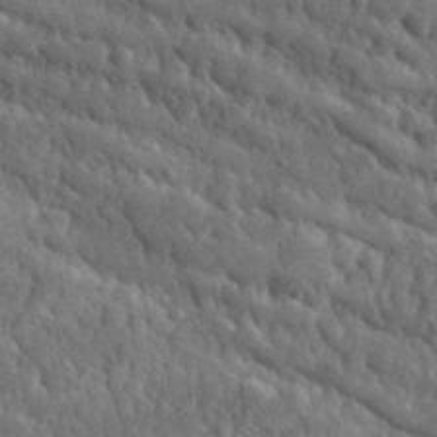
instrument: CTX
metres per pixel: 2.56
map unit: lHvf
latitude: 35.2159
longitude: -87.3293
